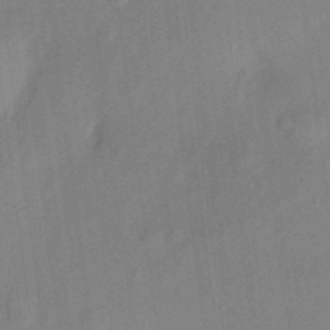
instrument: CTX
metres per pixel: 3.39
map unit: eHh
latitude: 5.0836
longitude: -74.1200
